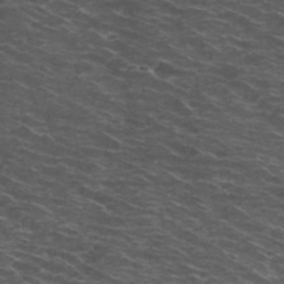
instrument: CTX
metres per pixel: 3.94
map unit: Hto
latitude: 33.8961
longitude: -39.8961
